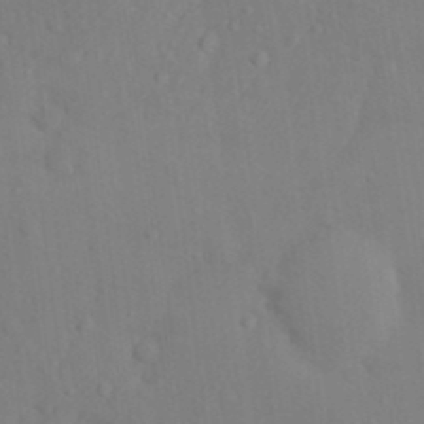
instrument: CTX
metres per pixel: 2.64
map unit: Nhu
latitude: 12.8191
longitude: -28.1578
